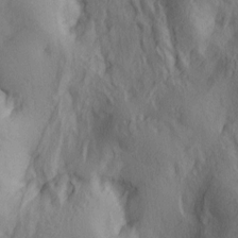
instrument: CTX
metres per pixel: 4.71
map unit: lAa
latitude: 5.0458
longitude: -114.1199
